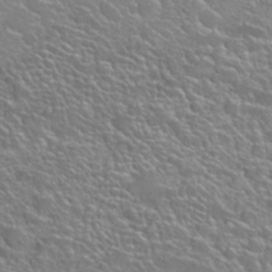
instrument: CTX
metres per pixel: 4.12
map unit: Nhu
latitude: 26.6680
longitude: -50.3845
